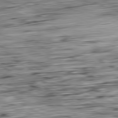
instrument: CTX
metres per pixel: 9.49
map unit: Ap
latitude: -81.0487
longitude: -82.8002
